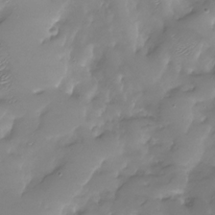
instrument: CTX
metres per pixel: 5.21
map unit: Nhu
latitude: -28.0850
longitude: -60.0633
